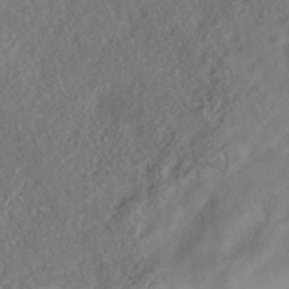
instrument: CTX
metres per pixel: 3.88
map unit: HNhu
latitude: -39.4266
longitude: 101.3509
